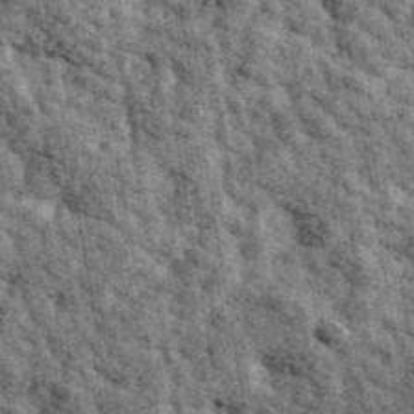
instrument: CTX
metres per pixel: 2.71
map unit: Ave
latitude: 40.7435
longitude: -107.5749
